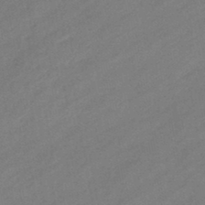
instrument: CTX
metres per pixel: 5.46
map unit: eHb
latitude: -43.7855
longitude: 86.3306
